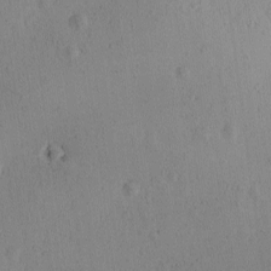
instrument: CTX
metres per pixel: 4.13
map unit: Ave
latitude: -9.8611
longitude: -121.8395
